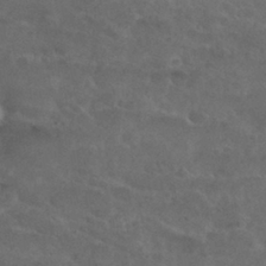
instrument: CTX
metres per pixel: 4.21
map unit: Nhu
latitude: 29.3670
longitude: -52.7435
